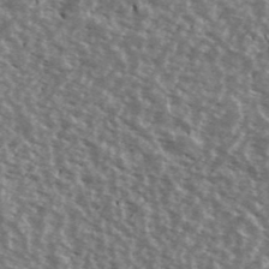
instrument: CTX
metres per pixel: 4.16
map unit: Ave
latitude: 39.9339
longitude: -108.7435
